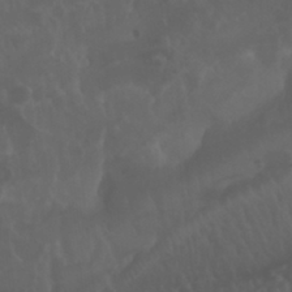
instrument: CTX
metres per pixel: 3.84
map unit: Nhu
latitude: 22.9136
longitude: -63.7828
